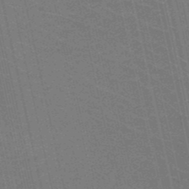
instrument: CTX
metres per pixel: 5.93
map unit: HNb
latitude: -50.1039
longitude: -47.7450
